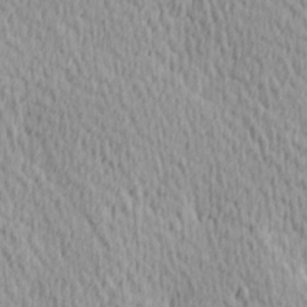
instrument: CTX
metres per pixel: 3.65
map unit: Hve
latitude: 1.6316
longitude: -124.4601
